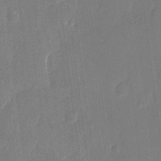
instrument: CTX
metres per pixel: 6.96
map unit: eHh
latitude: 13.8395
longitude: -71.0647
